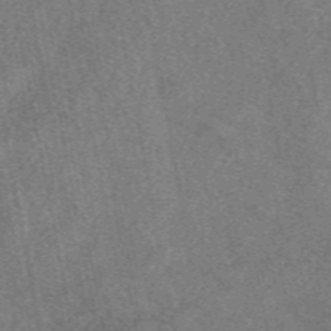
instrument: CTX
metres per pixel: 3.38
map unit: eAb
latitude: 48.3845
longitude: 109.7667
